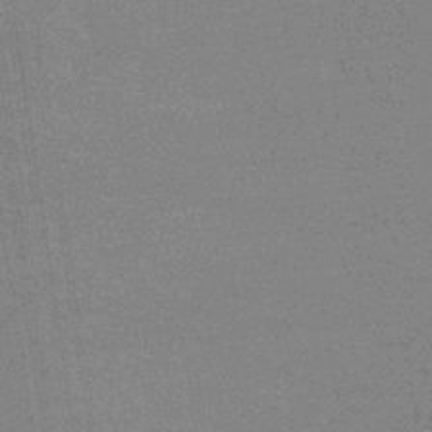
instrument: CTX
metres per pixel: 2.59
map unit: eHb
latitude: -36.7841
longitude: 76.6518
